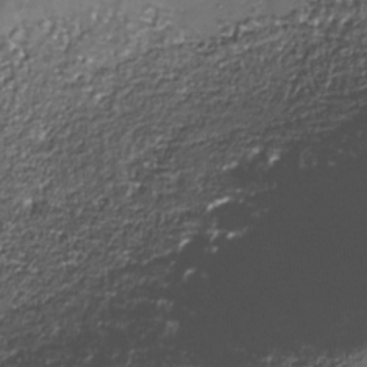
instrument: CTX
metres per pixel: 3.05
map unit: Nhe
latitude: -35.5966
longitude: -92.6112
